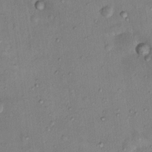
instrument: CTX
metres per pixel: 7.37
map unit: Nhu
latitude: 12.4412
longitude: -27.5182
